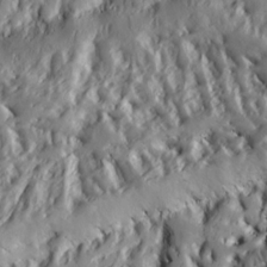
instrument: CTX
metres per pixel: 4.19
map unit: Ht
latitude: 7.3671
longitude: -77.9528
